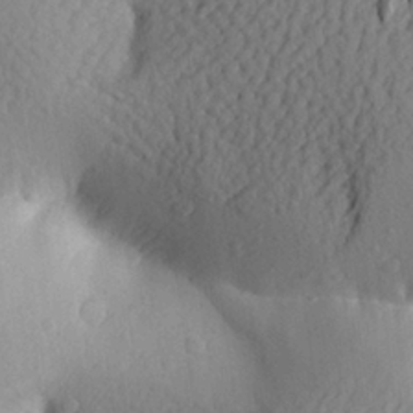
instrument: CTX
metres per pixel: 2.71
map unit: Aa
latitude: 24.0633
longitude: -149.7639
